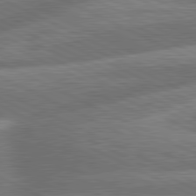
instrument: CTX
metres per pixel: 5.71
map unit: lApd
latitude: 81.2159
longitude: -167.4426
